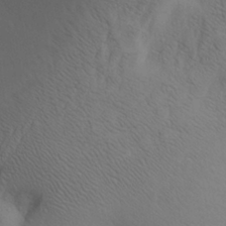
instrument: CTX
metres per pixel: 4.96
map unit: Aa
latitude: 27.4615
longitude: -148.4979
